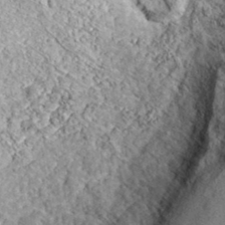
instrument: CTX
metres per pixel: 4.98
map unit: eHh
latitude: 35.4426
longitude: -137.6316
